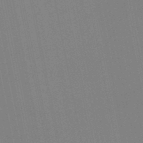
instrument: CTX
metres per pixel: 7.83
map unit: lHb
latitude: -49.0109
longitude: 67.2376
